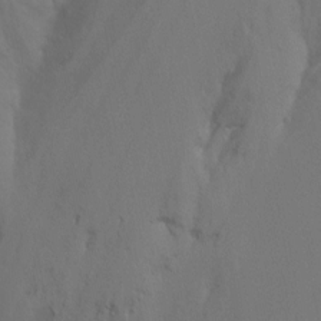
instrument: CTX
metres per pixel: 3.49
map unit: Ht
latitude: -5.2754
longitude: -28.8758
